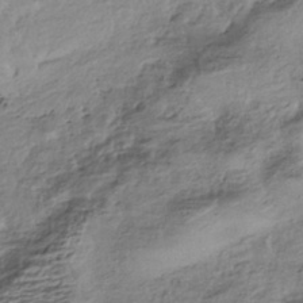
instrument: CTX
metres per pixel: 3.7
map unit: HNhu
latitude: -42.9352
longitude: 103.7478
